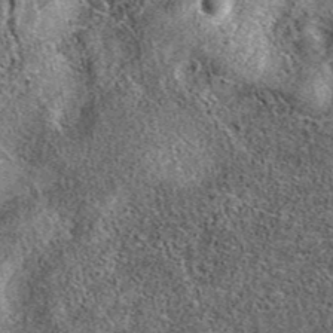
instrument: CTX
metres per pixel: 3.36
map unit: eAb
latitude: 36.9891
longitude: 110.4629
